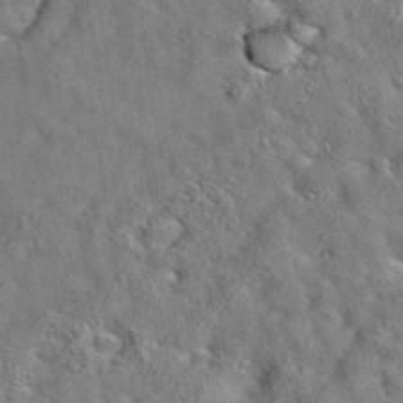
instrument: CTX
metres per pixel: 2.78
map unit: eAb
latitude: 35.4237
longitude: 113.8800
